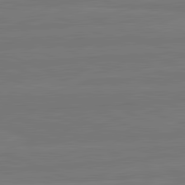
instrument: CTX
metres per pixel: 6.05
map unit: lApd
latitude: 82.1388
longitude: -178.5546
